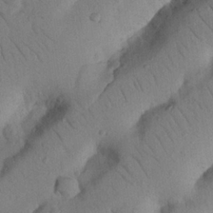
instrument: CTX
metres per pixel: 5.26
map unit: Nhu
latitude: 22.4223
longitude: -74.5357
